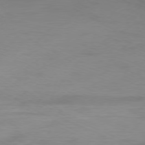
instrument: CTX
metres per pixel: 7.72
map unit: Ap
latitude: -76.6141
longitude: -75.8394
